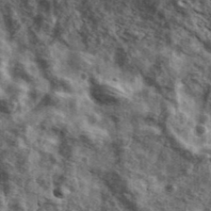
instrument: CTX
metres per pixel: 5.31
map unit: Ave
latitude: 42.4979
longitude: -106.9703
